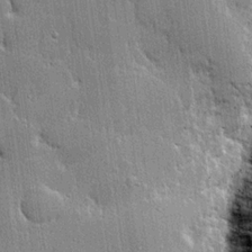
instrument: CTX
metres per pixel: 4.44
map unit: lHvf
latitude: 21.3860
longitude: 143.1431
